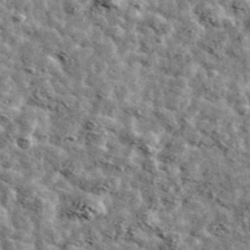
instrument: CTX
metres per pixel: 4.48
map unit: Ave
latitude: 42.4412
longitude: -107.6316
